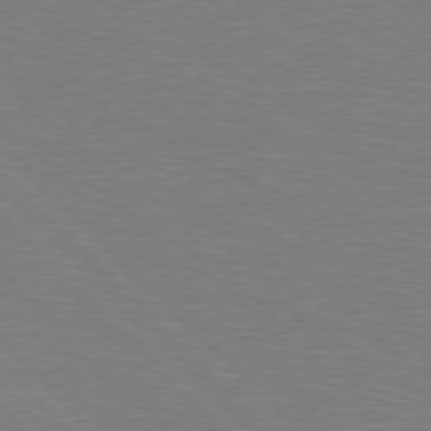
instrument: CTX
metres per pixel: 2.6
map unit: Hpe
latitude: 76.9324
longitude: -151.5749
